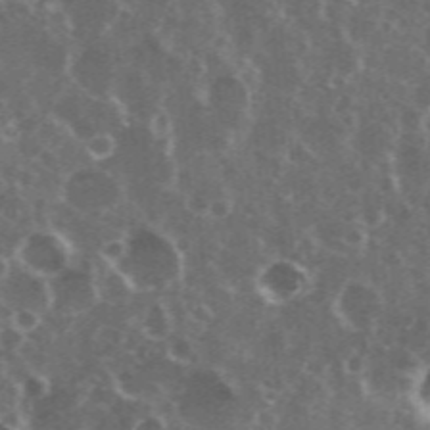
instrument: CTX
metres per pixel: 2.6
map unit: eHh
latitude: 35.1025
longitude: -59.6694
